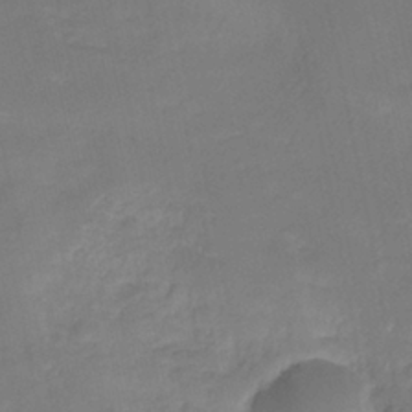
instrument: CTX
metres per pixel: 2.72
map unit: HNhu
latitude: -26.9730
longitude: 73.3698
